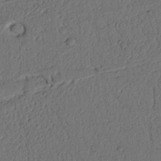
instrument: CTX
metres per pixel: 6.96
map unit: Nhu
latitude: 21.2915
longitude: -75.3482
